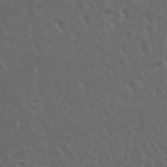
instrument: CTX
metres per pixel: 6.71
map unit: Nhu
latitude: 26.6491
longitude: -53.2726
